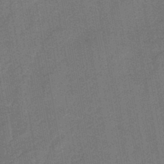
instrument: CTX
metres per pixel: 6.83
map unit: lHb
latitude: -43.5210
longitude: 63.2754
